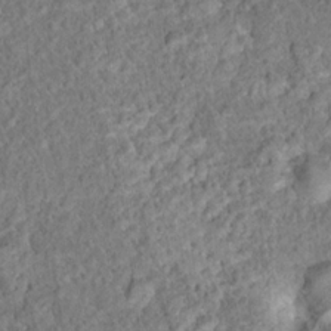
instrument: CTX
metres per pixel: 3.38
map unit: Hto
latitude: 15.9528
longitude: -41.6315
